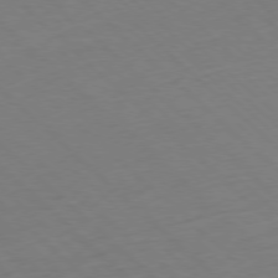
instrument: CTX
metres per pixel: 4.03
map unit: Hpe
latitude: -78.1039
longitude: 13.4832
